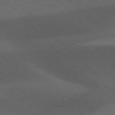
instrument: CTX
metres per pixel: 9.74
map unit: lApd
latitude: 77.0080
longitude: -60.3467
